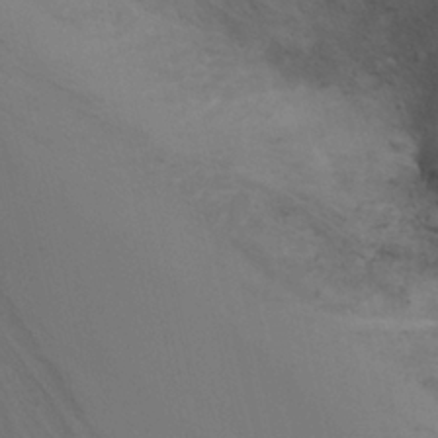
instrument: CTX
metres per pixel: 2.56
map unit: Ht
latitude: 2.0822
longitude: -28.4412
